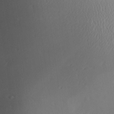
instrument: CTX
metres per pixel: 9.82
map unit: Aa
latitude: 25.3103
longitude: -136.9703
